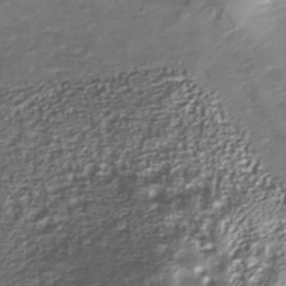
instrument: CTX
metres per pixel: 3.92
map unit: Nhu
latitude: -40.4818
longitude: -86.1955
